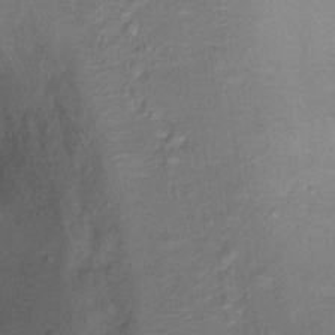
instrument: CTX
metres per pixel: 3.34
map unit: Ht
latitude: 12.0444
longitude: -39.9339
